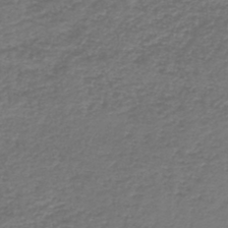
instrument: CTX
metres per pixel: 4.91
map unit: HNb
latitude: -43.1620
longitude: 49.9556
